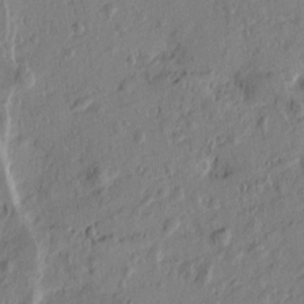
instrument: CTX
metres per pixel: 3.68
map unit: Htu
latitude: 0.3278
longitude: -175.3482
